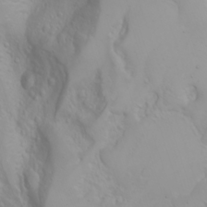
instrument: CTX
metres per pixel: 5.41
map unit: Nhu
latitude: -4.4440
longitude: -85.4615
